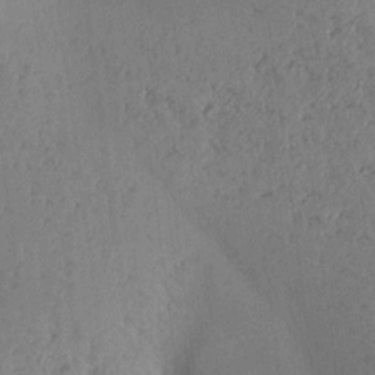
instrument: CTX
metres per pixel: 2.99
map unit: Aa
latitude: 16.8380
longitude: -148.1389
